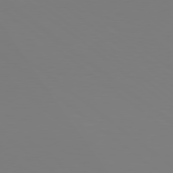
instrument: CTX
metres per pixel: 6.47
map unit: Hpe
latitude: 78.4034
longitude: -134.3656
